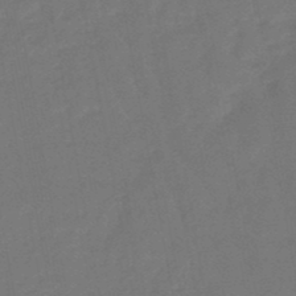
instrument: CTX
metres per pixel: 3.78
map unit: eHb
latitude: -47.3509
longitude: 82.3684
